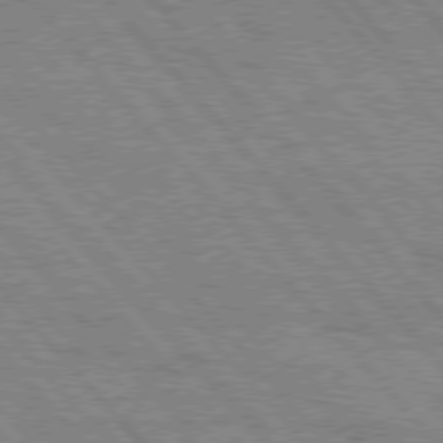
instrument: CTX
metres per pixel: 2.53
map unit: Hpe
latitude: 76.3656
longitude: -150.5356
